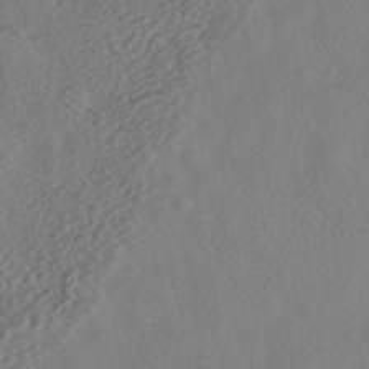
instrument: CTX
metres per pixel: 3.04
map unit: HNhu
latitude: -40.7841
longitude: 104.7274
